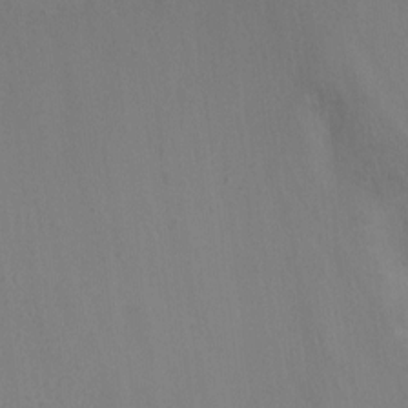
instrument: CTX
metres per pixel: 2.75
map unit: Ht
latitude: -11.5777
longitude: -34.9702
